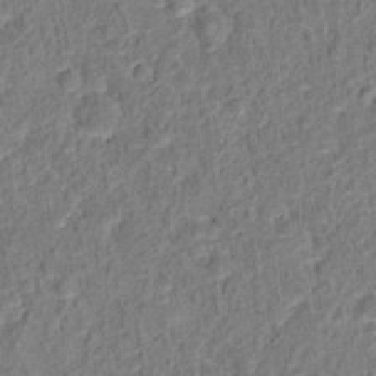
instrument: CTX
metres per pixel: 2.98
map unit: Hto
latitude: 13.3671
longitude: -38.4979
